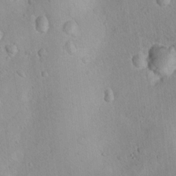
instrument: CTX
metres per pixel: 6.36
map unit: Nhu
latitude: 13.1970
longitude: -36.9136
